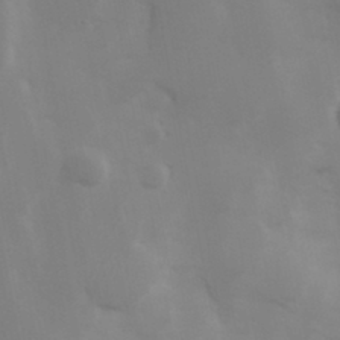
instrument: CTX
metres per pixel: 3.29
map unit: Hve
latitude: 33.0270
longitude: 150.5952
